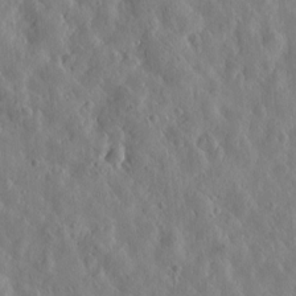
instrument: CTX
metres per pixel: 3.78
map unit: Htu
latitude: -4.8408
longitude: 173.5399
